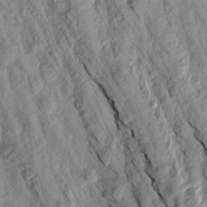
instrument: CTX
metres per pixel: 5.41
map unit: Aa
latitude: 18.1577
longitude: -146.7436
